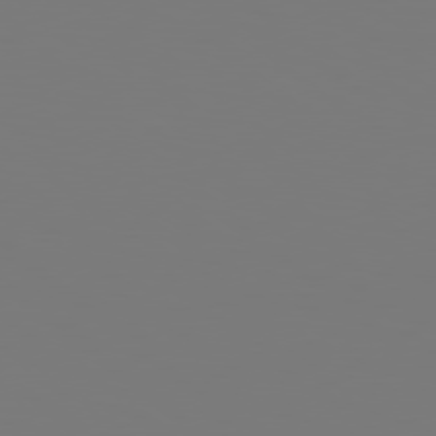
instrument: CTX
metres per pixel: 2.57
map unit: Hpe
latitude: 78.6302
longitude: -163.7072
